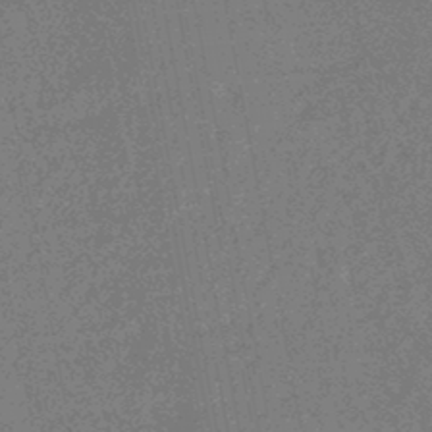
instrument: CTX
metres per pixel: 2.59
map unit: HNhu
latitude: -46.2361
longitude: 99.8611
